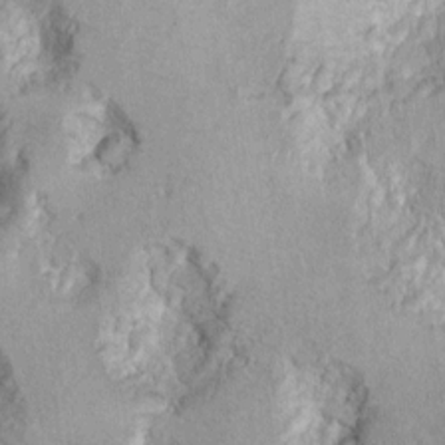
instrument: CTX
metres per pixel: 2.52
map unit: Ht
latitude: 9.2159
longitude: -31.7450
